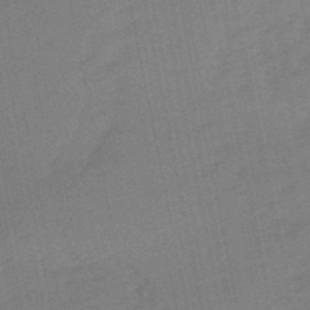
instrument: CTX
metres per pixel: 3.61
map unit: lHb
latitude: -49.8234
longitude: 80.3495
